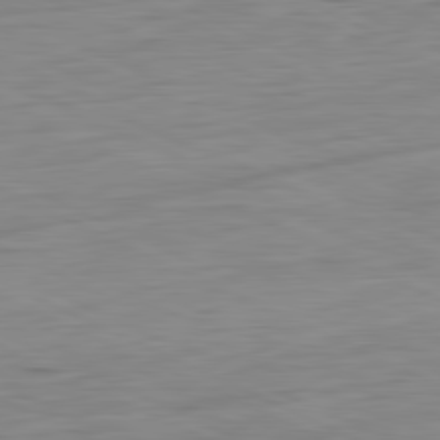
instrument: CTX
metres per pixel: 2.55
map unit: Ap
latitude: -81.8989
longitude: -77.6316
